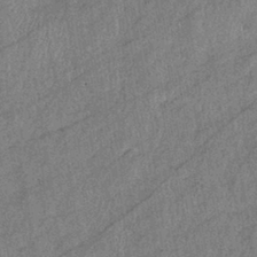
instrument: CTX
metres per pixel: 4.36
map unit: eHb
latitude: -39.0298
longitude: 77.9178
